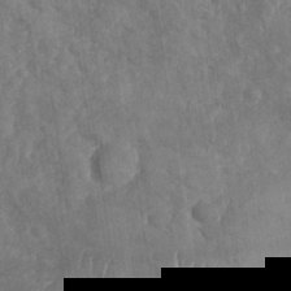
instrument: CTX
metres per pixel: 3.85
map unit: Nhu
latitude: -30.4818
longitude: -59.6505
